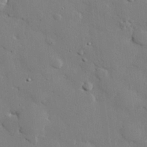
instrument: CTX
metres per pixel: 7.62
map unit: eHh
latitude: 27.4049
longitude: -81.2915
